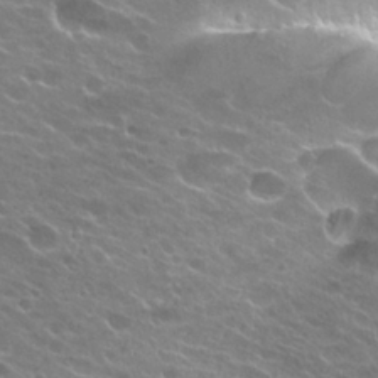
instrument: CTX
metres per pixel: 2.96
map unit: Hto
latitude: 24.5167
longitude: -37.4993
